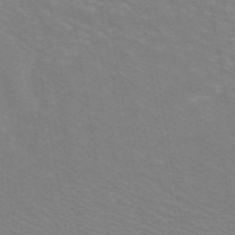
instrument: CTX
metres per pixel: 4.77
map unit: ANa
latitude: 43.4804
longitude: 27.9745
